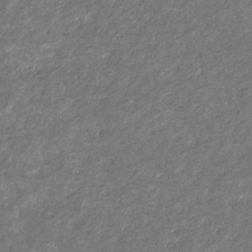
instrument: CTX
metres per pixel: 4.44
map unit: eHb
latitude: -34.6707
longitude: 75.4644
